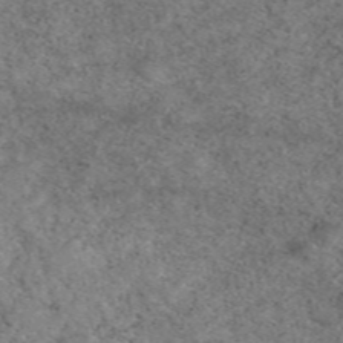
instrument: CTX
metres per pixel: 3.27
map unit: eAb
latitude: 50.4034
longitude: 109.4454
